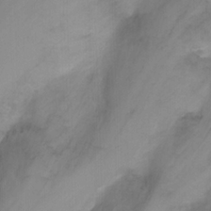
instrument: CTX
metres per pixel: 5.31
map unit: Hto
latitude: 4.2145
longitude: -33.1214
